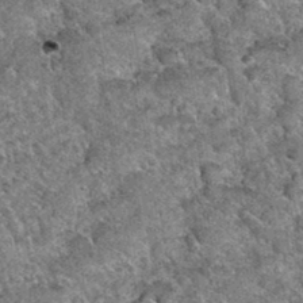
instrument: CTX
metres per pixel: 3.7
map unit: Hto
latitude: 35.1214
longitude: -52.3845
